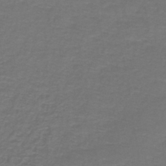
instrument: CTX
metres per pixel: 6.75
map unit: lHb
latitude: -43.4832
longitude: 56.7085
